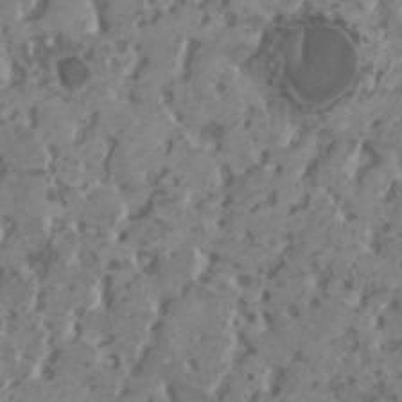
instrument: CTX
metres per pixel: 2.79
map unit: HNhu
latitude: 1.0836
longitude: 7.2187
